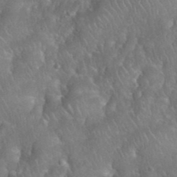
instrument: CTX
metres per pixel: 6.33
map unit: eHh
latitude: 39.7827
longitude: -57.8961
